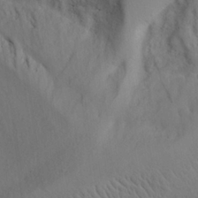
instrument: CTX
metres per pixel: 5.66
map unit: Aa
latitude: 25.0647
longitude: -131.9528
